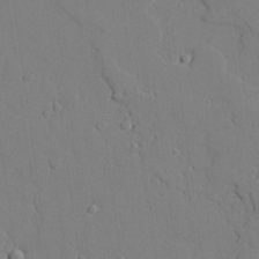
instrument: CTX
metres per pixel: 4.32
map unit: lAvf
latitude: 25.2914
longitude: -110.4412
